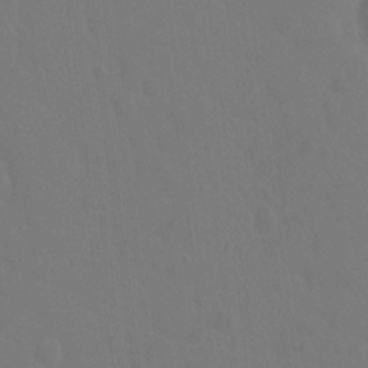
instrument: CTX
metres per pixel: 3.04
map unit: Hto
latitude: -2.8407
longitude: -34.6490
